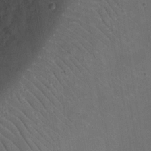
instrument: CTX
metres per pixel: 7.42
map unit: Nhu
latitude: 18.2711
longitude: -74.2334
